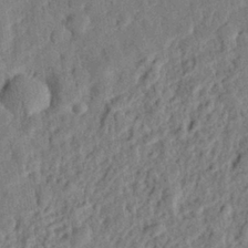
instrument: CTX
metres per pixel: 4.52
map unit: eHh
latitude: 27.1970
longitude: -77.4237
